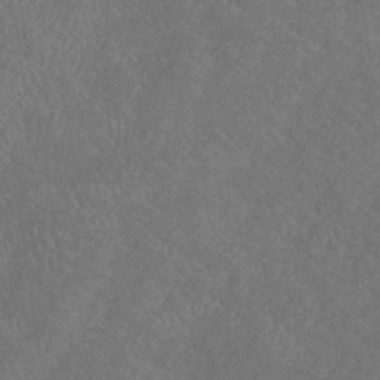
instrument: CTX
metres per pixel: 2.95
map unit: lHb
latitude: -38.4062
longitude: 74.0661
